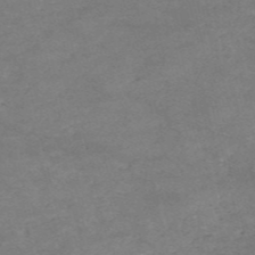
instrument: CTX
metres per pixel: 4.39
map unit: HNb
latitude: -54.9353
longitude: -44.4979
